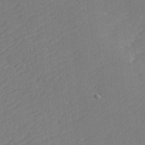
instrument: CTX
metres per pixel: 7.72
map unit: lHvf
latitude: 26.0822
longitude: 141.4643
